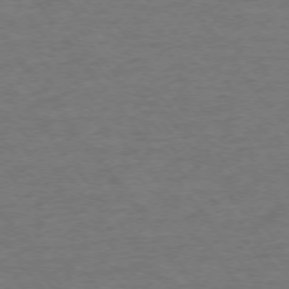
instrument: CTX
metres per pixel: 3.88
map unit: Ap
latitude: -75.5588
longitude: -85.2537
